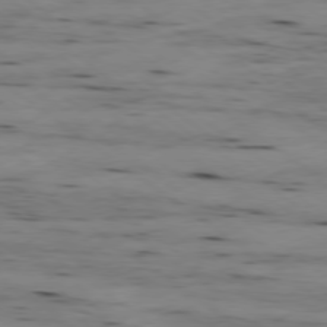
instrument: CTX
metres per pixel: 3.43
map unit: Ap
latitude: -79.3131
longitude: -101.9339
